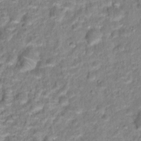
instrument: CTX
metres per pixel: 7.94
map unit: Hto
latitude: 16.3089
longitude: -40.2144
